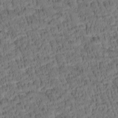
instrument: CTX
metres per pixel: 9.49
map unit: Htu
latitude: -4.4440
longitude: 173.0297
